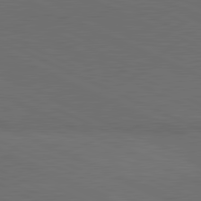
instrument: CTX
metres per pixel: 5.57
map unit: lApd
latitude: 81.2915
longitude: 148.1417
